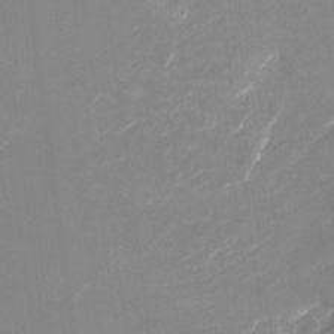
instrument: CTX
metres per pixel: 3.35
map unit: Nhu
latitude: -28.4818
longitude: -66.9702
